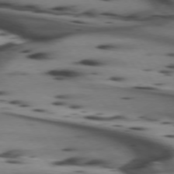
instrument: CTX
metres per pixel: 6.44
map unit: lApd
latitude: 74.5357
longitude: -64.3656
